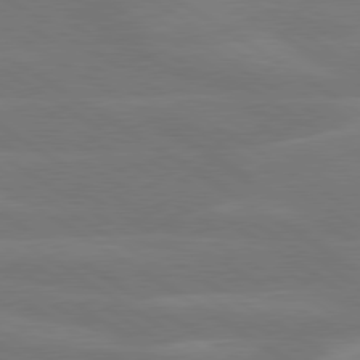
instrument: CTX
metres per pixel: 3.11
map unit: lApd
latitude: 79.6883
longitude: -125.8961
